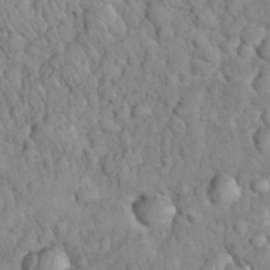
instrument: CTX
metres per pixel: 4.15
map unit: eHh
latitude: 33.2537
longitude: -65.2915
